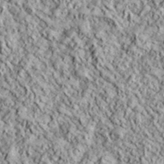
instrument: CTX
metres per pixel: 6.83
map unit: lHvf
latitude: 39.1781
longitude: -89.7261
